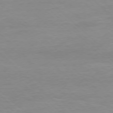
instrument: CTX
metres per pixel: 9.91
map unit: Ap
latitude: -77.8233
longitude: -81.6694
